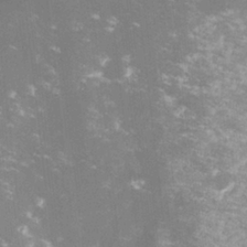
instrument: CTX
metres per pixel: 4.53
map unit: lHvf
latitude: -14.6330
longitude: -100.9325
